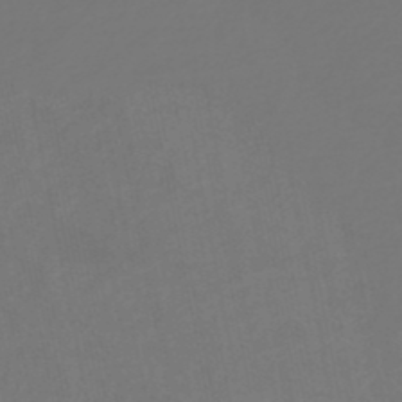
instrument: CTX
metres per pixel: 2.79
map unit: HNb
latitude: -47.8800
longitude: 56.7274
